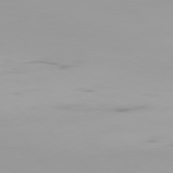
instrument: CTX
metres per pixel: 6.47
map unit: Hpe
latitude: 77.4237
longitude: -136.0444
